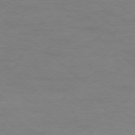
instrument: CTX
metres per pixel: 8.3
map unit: Ap
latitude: -78.3684
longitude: -89.5560
